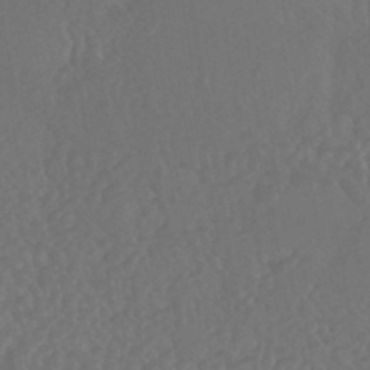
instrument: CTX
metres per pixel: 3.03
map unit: HNhu
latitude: -43.5966
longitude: 94.5951
